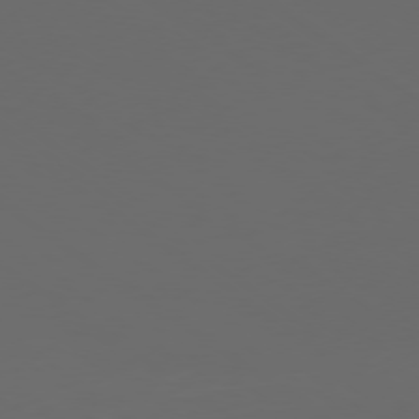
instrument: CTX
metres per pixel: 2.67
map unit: Ap
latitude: -78.9730
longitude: -93.5182
